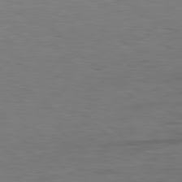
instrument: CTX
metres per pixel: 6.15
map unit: Hpe
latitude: 78.8758
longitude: -161.6694
